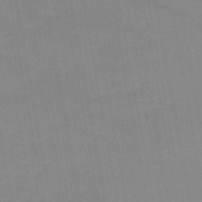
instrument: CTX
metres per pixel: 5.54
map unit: lHb
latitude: -46.1983
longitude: 73.3320
